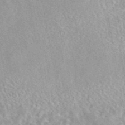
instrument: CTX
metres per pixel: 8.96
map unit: eAb
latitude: 44.0444
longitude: 109.3132
